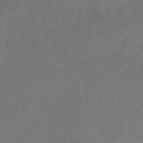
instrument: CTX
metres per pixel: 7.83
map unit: eHb
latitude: -30.7274
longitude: 72.7463
